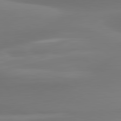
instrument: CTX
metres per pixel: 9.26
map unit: lApd
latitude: 81.7450
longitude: -161.4804
